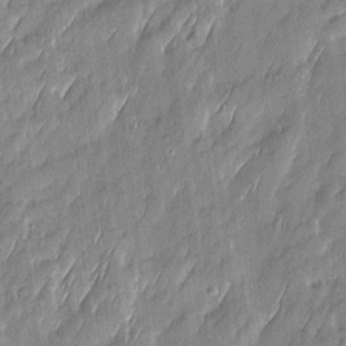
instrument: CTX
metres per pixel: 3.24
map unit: Htu
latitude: -6.4062
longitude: 175.3887
